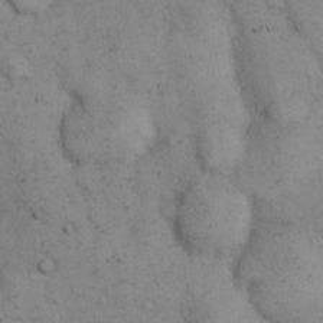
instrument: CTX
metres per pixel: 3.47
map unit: eHh
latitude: 15.0459
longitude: -63.8017
